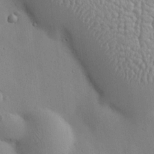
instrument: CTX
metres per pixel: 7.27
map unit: Nhu
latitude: 15.0837
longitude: -78.3279
